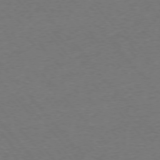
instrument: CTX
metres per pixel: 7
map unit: Ap
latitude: -76.1606
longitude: -94.4223
